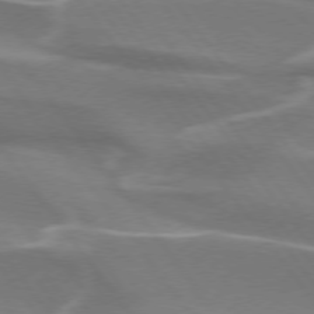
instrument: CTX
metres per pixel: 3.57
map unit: lApd
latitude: 74.3845
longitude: -62.7436
